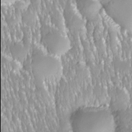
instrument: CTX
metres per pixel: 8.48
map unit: Nhe
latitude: -28.3495
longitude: -109.9906
